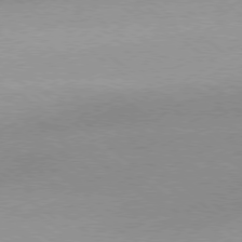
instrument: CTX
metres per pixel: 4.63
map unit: Hpe
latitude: -79.2376
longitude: 8.3873
